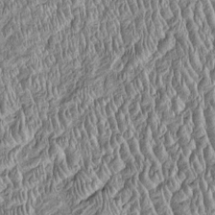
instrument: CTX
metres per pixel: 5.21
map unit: Htu
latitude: -4.6140
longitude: 157.5777
